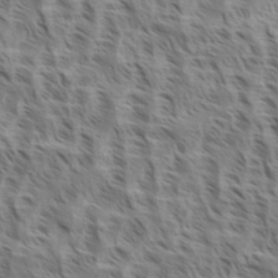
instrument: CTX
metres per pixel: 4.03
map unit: eHh
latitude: 34.9891
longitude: -138.7813
